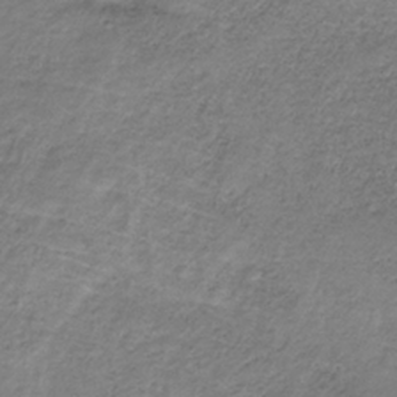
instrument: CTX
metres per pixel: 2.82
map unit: HNb
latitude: -32.5763
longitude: 60.3684
